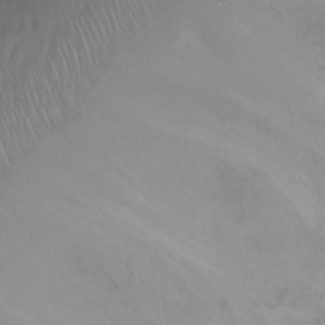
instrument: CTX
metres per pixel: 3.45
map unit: Ht
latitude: 1.1970
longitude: -36.5357
